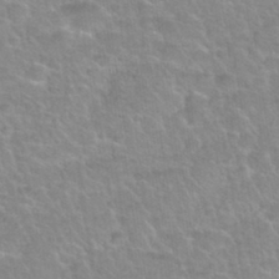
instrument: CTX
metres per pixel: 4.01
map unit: Nhu
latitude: 32.0822
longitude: -51.9528
